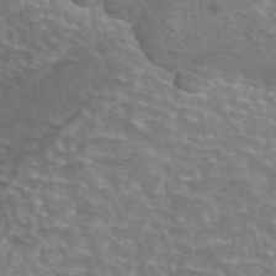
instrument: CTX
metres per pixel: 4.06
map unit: eAb
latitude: 45.0836
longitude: 106.2173
